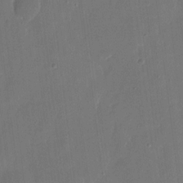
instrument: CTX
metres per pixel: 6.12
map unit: eHh
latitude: 7.1214
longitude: -68.6491
